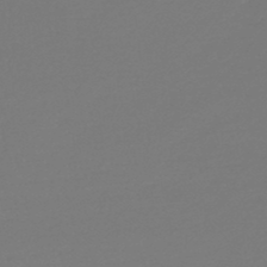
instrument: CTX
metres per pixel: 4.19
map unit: lHb
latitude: -46.8408
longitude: 65.6533
